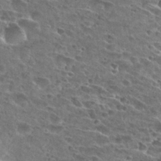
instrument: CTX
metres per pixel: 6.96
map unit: Hto
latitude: 26.5546
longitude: -43.8206
